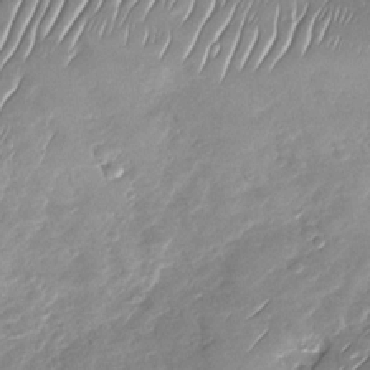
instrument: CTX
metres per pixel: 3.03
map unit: Nhu
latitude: -27.8989
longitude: -62.2145
